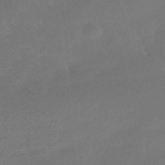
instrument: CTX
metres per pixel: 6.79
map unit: HNhu
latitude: -41.5777
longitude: 92.7274
